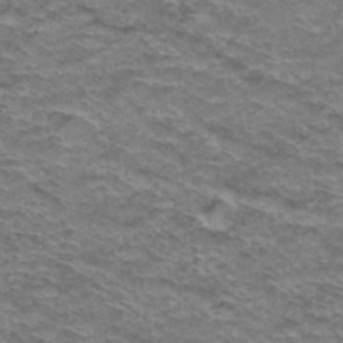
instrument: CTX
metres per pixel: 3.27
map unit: Hto
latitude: 38.0444
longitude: -41.8772
